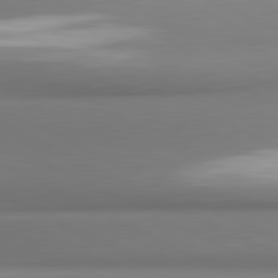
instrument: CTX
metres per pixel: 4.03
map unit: lApd
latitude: 81.3671
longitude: 177.3132
